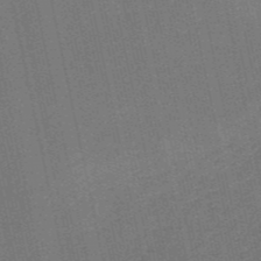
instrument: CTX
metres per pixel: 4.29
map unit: HNb
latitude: -52.9352
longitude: -42.8191
